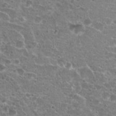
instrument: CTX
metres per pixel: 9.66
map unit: Hto
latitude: 21.1781
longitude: -41.4048
